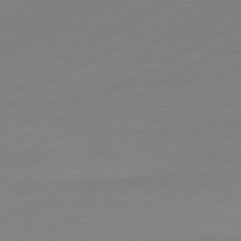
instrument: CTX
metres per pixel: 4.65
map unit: Hpe
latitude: -81.4455
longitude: 14.2362
